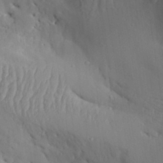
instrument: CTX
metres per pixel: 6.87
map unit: Aa
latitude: 29.8583
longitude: -131.8395
